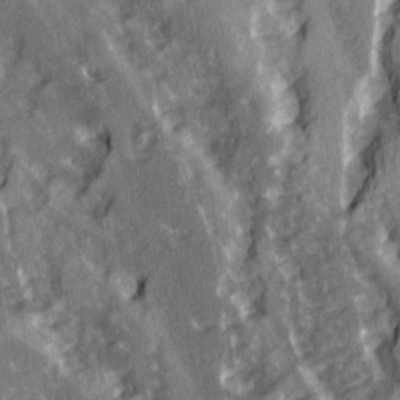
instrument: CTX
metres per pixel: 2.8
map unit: Ave
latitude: 14.6869
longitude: -131.8584
